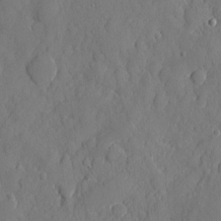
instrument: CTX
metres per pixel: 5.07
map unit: eHh
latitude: 6.1767
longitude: -75.2159
